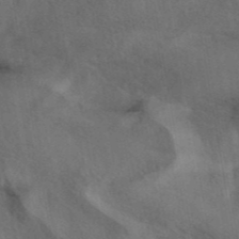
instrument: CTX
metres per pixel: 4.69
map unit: eAb
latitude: 42.0633
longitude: 108.4818
